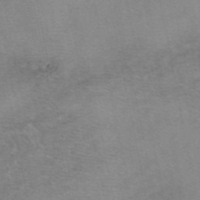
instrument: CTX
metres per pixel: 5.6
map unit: eAb
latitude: 48.3845
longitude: 103.5399
